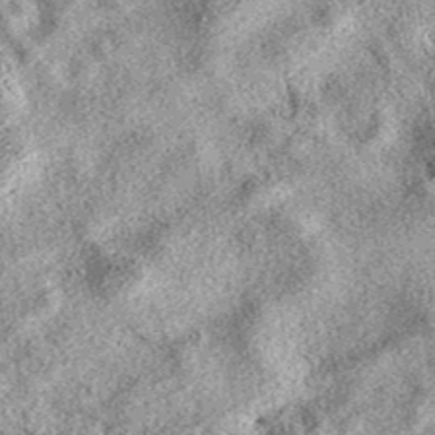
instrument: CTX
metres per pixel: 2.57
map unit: eAb
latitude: 39.4426
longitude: 111.3321
